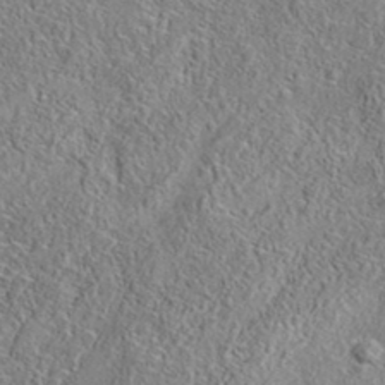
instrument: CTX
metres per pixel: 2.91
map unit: eAb
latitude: 35.8016
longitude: 113.8800
